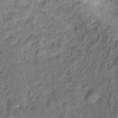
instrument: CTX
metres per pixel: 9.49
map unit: Ht
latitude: 9.0270
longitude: -38.6679
